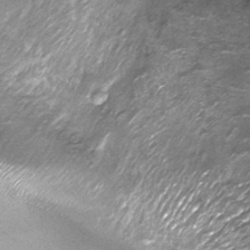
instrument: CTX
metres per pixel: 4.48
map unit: Nhu
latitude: -13.4643
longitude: -22.4412
